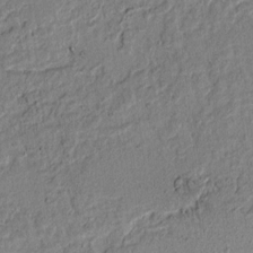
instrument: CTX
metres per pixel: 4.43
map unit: lAvf
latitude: 6.6679
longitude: 168.1416
